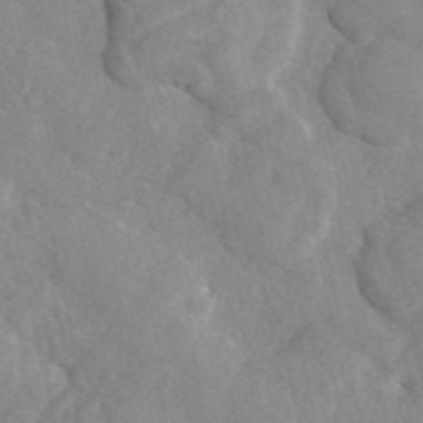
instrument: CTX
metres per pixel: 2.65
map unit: eAb
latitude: 46.7436
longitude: 113.0109
